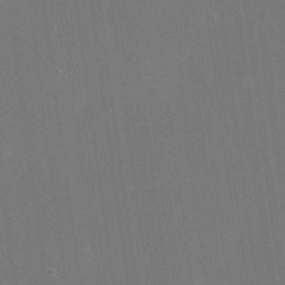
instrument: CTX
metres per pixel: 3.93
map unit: eHh
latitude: 19.7071
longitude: -67.7449
